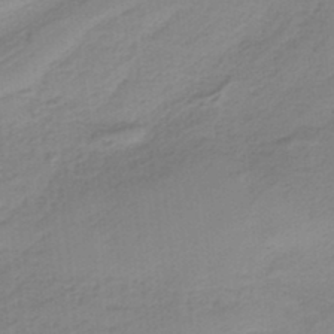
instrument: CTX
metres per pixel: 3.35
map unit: HNb
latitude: -36.3684
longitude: 55.9178
